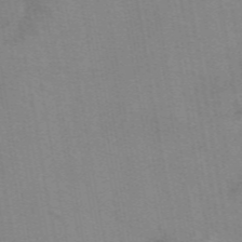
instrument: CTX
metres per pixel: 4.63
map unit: eAb
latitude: 49.5749
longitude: 105.3509
